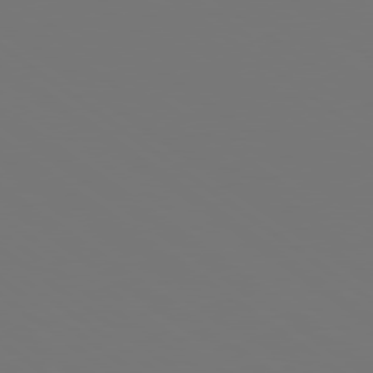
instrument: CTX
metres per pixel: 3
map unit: lApd
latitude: 78.9325
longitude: -175.8394
